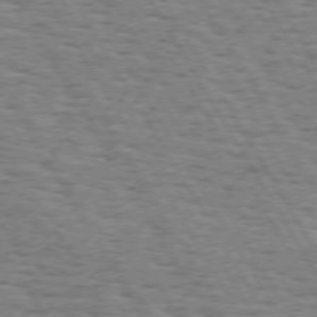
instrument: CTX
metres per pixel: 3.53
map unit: Hpe
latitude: 73.3104
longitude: -142.5735
